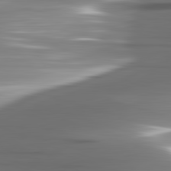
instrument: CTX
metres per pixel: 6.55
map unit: lApd
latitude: 82.6679
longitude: -142.5357
